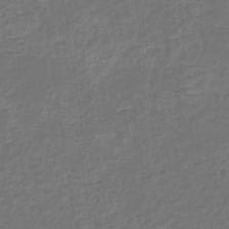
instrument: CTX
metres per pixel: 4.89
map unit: eHb
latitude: -32.8030
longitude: 72.9730
